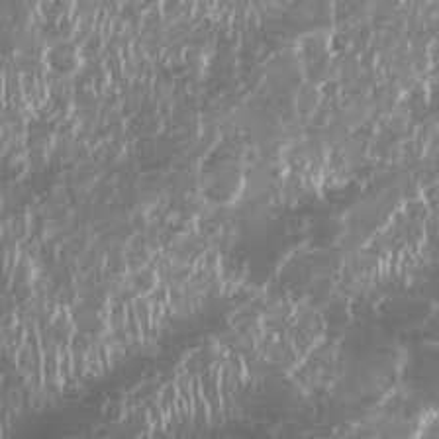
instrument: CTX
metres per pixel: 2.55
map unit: Nhu
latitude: 26.3089
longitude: -61.2348
